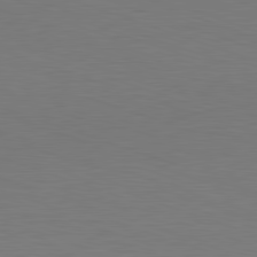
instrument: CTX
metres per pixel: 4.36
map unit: Hpe
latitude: -82.1795
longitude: 11.2565
